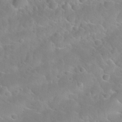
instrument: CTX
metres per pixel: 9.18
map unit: Nhu
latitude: 30.3279
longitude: -51.3670
